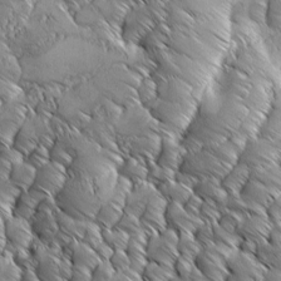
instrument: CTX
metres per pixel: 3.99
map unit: Ave
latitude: 1.3859
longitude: -114.0444
